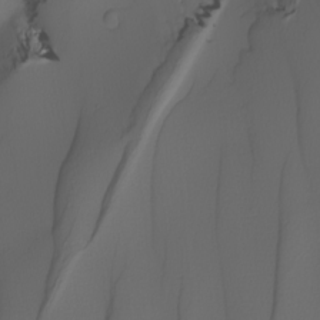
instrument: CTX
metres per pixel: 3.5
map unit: Nhu
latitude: -6.6518
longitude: -94.1011
